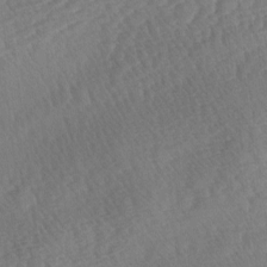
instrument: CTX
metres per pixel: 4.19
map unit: lAa
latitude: -3.1431
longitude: -127.5560
